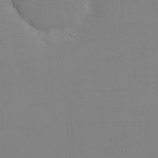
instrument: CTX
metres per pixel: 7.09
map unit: eHh
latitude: -5.6722
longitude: -83.3859
